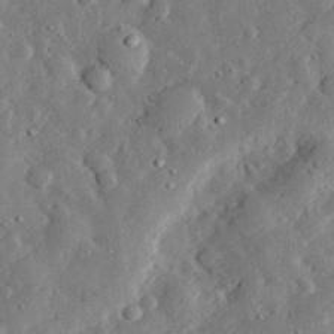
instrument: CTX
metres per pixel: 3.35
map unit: lHvf
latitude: 32.4979
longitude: -83.2348
